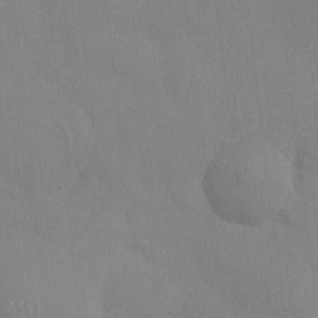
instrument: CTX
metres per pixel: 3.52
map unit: HNhu
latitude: 6.6679
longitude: -2.9513
